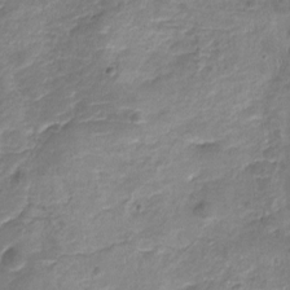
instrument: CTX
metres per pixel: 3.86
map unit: Nhu
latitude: -17.7478
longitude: -56.8946
